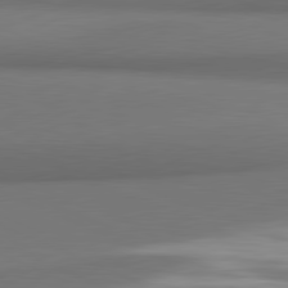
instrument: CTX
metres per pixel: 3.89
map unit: lApd
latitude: 81.4804
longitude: 171.1809
